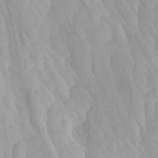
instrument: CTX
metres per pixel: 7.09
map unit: Htu
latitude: -4.1039
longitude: -73.5183
